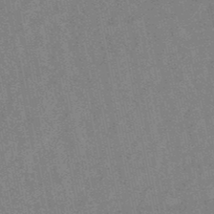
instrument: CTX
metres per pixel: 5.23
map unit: lHb
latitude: -48.4440
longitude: 78.8597
